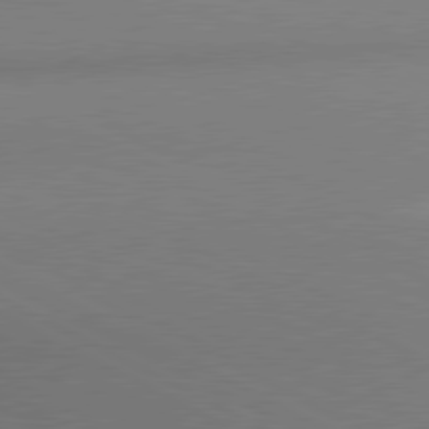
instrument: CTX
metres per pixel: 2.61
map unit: lApd
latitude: 80.6679
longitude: 134.2928
